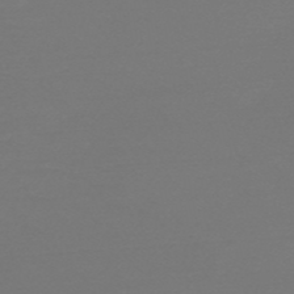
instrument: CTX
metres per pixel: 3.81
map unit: HNb
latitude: -51.5777
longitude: -43.8206
